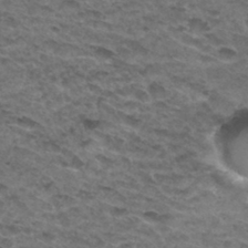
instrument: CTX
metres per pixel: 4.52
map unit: Hto
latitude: 32.1767
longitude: -48.1767
